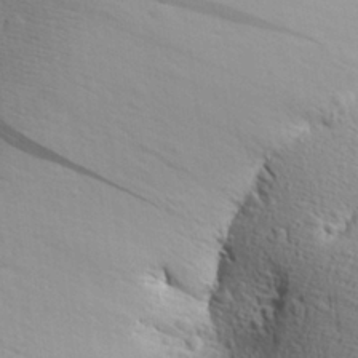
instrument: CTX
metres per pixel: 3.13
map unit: Aa
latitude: 27.4049
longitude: -144.2522
